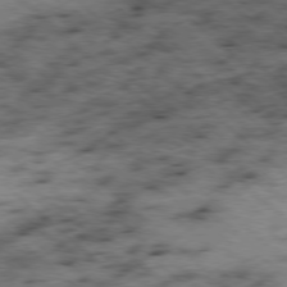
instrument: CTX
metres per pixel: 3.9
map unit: Ap
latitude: -78.5195
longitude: -49.7450
